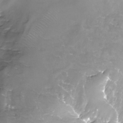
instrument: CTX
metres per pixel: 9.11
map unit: Nhe
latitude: -32.5763
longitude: -93.2348
